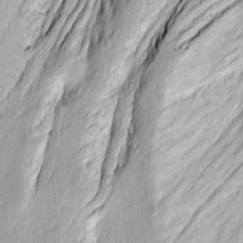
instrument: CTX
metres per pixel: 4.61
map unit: Ave
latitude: 14.1200
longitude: -131.7828
